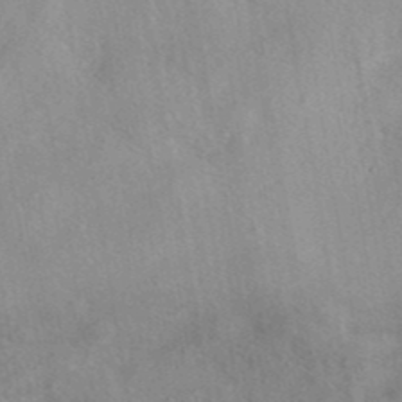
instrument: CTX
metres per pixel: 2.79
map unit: eAb
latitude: 40.8002
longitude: 104.5007
